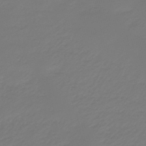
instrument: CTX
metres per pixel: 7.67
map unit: eHb
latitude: -46.7652
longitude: 82.8597
